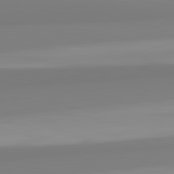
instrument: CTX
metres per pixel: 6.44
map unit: lApd
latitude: 82.4790
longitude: 173.2376
